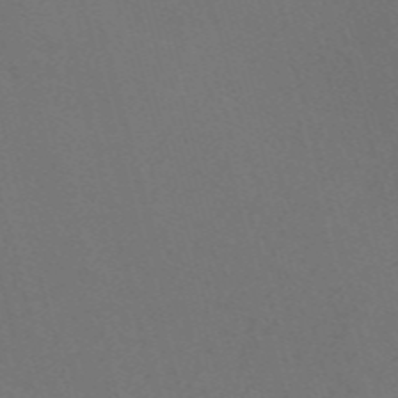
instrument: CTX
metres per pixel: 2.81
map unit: Nve
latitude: -57.9178
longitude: 52.1227
